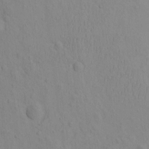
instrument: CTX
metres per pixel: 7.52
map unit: eHh
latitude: -1.6533
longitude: 18.8030
